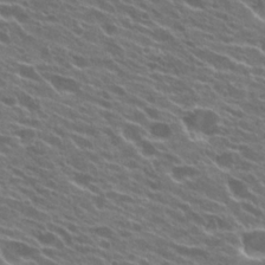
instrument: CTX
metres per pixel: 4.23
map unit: Hto
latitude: 24.2522
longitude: -37.5749
